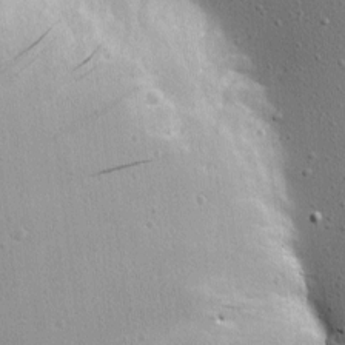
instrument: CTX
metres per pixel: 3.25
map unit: Nhu
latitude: 0.4601
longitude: -77.5749
